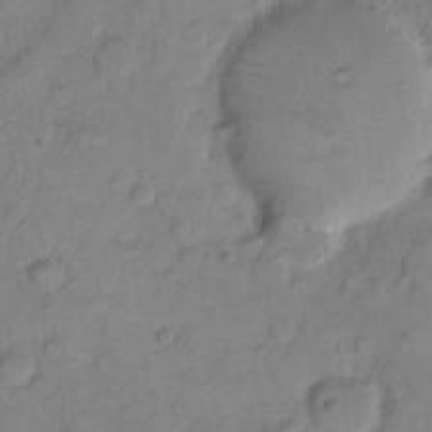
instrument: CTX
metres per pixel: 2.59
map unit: eHh
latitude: 11.2726
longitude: -65.0269
